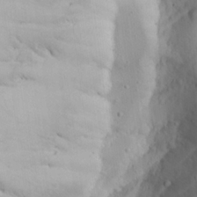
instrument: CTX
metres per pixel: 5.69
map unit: Aa
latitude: 23.5749
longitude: -127.4238
